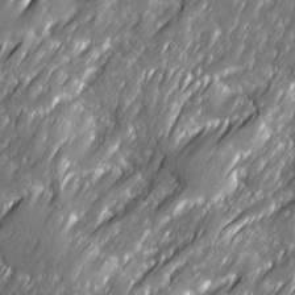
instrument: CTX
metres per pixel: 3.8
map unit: Ave
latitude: 16.4223
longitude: -135.2537
